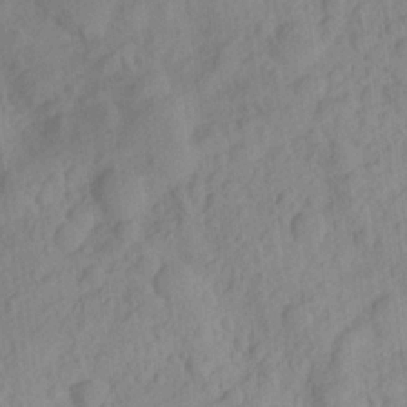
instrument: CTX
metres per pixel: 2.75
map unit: Ave
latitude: 21.9150
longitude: -137.7072
